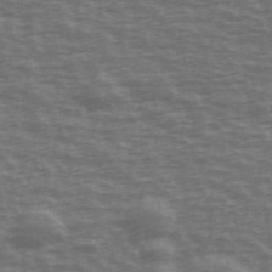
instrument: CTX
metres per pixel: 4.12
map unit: Ave
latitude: 39.4237
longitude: -113.6505
